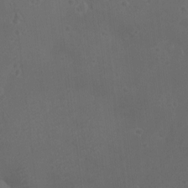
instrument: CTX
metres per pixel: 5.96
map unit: eHh
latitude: -3.9178
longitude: 19.5399
